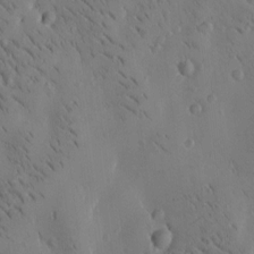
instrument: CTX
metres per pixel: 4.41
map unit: Htu
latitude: -4.4251
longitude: 173.3132
